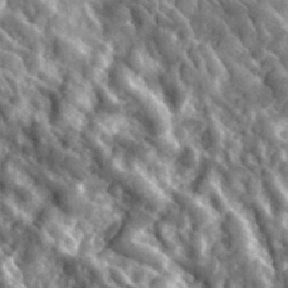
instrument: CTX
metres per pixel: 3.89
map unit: lHvf
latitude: 35.7071
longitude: -87.6127
